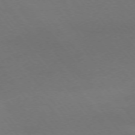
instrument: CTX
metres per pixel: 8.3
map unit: Ap
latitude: -76.0850
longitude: -89.3482
